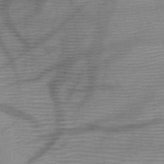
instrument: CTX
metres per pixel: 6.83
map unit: HNb
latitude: -46.5951
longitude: -41.0647
